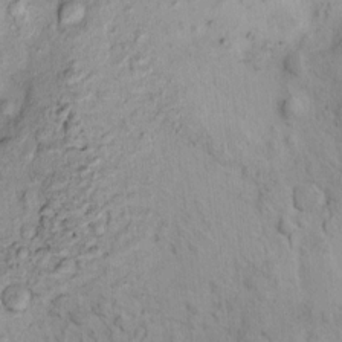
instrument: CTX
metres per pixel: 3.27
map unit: eHh
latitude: -0.7086
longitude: 17.0109
